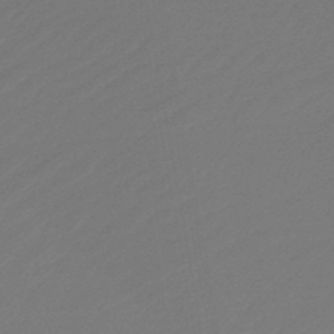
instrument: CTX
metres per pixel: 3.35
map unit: lHb
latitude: -46.3306
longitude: 60.3117
